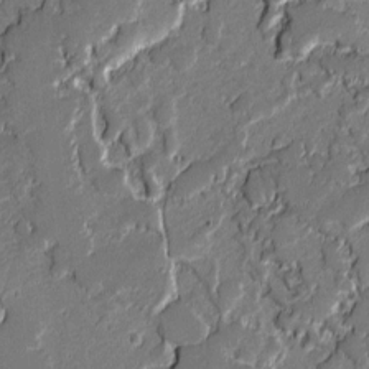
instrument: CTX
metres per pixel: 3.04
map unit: lAvf
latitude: -0.6141
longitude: -109.2159
